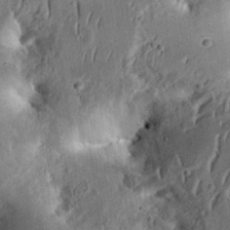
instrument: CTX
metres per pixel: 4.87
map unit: Ht
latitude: 13.4616
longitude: -74.1578
